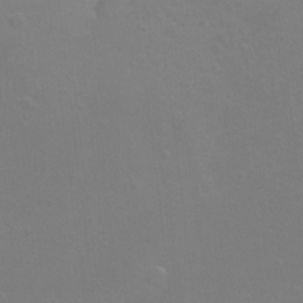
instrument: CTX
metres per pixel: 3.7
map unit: eHh
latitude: -12.5007
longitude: -60.1200
